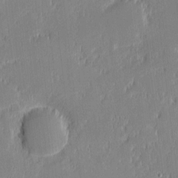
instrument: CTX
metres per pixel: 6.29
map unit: eHh
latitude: -2.8785
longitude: -82.8569
